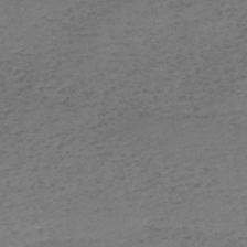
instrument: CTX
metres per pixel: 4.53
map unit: HNb
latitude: -55.6533
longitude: -43.7072
